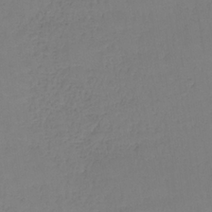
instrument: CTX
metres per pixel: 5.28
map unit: lHb
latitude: -35.0675
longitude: 64.4440
